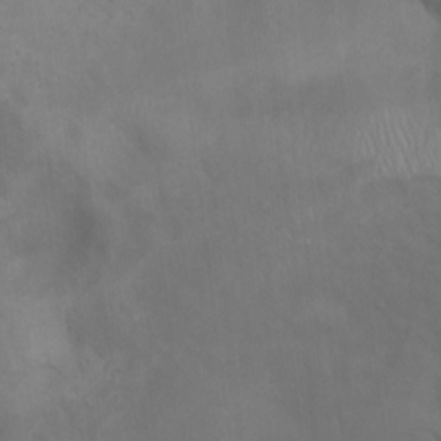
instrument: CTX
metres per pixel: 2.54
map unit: Ht
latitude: 10.5357
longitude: -40.6679
